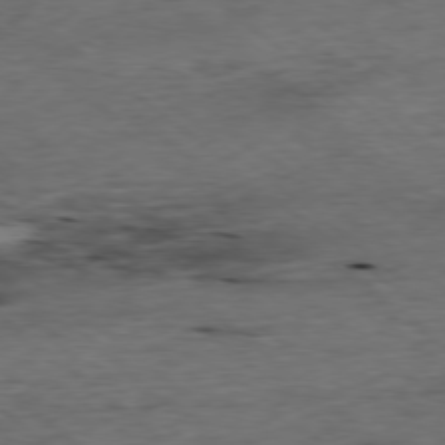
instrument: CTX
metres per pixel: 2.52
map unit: Ap
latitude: -78.6140
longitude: -87.9150
